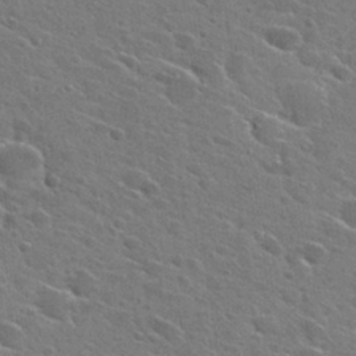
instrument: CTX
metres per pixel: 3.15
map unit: Hto
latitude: 27.2726
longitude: -45.2348
